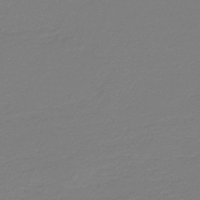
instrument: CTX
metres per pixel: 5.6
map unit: HNb
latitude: -37.3698
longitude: 55.0864
